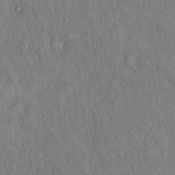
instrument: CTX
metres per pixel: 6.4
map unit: Hto
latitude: 15.5183
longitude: -60.3656
